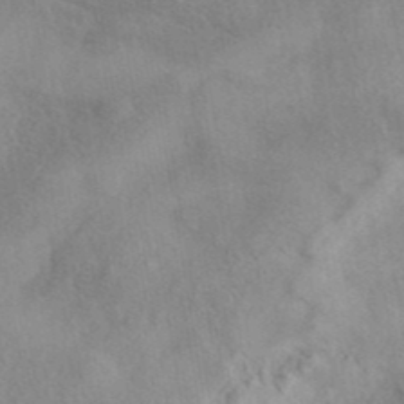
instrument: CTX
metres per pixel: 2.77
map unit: eAb
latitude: 40.6868
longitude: 108.8030
